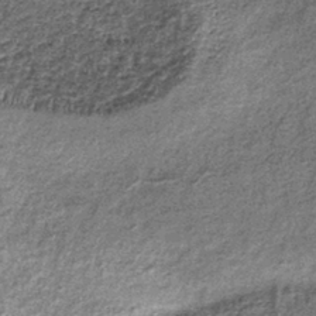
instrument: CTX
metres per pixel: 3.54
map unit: lHb
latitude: -38.1983
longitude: 67.8801
